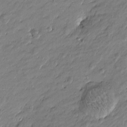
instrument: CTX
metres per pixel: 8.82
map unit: Htu
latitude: -6.5951
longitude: 177.0864
